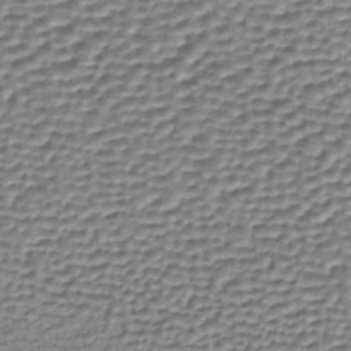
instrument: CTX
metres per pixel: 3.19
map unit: lHb
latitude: -35.2187
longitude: 60.6518
